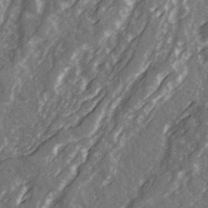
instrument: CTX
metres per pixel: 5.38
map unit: Ave
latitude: 21.7828
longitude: -132.2712
